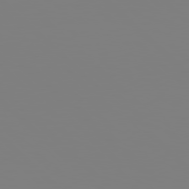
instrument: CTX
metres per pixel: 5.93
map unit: Hpe
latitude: 77.9150
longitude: -162.1956
